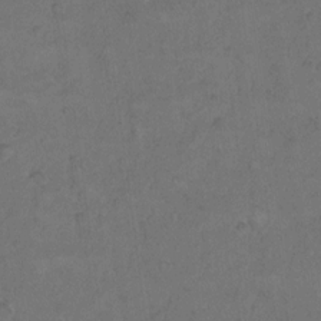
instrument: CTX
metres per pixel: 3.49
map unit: Hto
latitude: 9.0836
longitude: -60.3467
